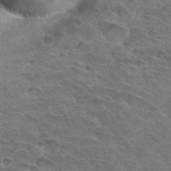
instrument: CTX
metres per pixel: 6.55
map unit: Hto
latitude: 32.7057
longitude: -45.8772
